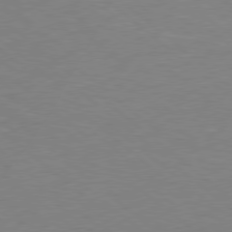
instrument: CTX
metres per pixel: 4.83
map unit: Hpe
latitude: 78.1011
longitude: -141.4237
